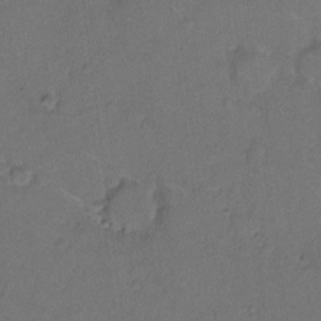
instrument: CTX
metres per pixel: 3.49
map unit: Hto
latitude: 8.1389
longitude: -62.1767
